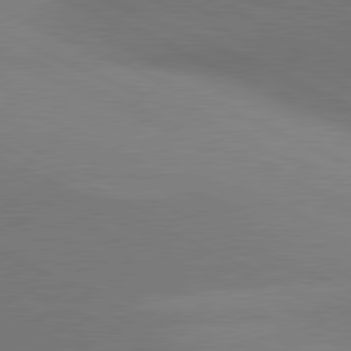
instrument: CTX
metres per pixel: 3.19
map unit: lApd
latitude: 81.0458
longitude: 144.1795
